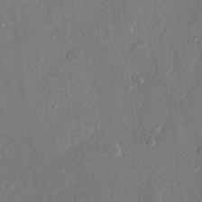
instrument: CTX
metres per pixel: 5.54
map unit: lHvf
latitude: 22.2333
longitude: 144.5196
